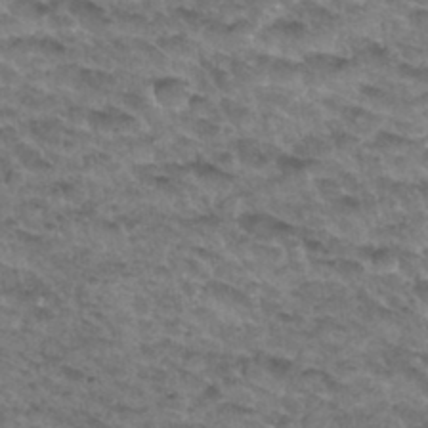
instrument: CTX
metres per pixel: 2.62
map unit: Hto
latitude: 33.4804
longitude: -48.6679
